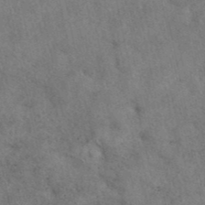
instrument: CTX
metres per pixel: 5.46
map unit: eAb
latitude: 41.6127
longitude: 109.3321
